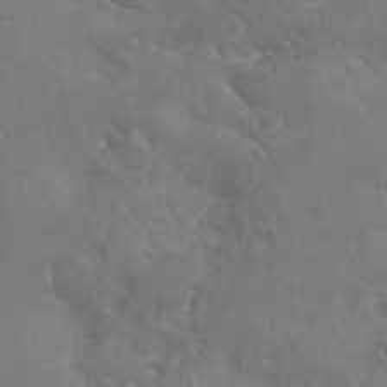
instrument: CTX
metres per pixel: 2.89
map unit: Hto
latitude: -7.9178
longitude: -46.5168
